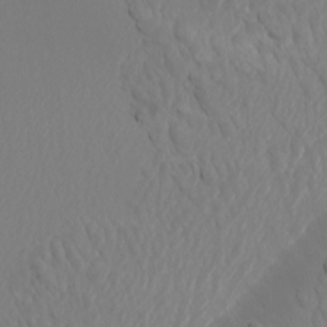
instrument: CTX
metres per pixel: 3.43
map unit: Htu
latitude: -5.7666
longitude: -73.1781
